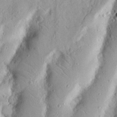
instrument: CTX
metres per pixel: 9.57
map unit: Nhu
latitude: 19.0647
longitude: -77.3481
